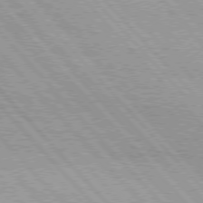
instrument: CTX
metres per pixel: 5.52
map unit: lApd
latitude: 76.2144
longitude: -72.9514
